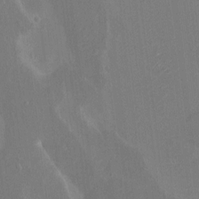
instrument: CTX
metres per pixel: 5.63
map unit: HNhu
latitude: 7.2726
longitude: -5.0269
